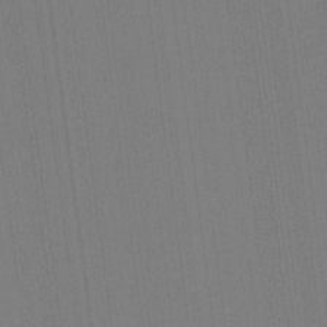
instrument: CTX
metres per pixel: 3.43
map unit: Ave
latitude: 15.1970
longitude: -129.9150
